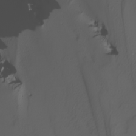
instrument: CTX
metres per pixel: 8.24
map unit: Nhu
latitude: -4.6707
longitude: -94.2523
